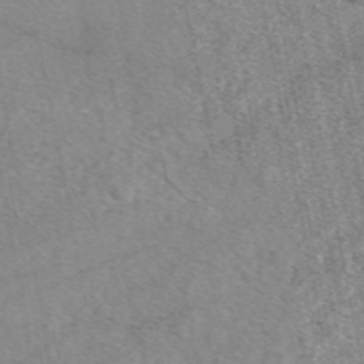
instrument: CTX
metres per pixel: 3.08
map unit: eAb
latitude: 48.8002
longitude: 111.5399
